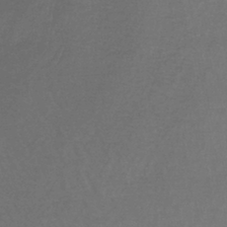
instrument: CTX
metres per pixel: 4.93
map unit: lHb
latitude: -42.5762
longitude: 59.1431
